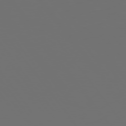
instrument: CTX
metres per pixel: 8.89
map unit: Hpe
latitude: 75.1970
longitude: -126.6113
